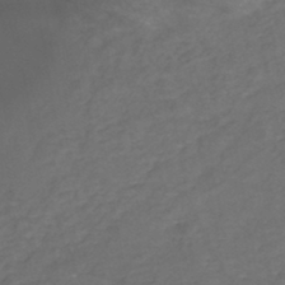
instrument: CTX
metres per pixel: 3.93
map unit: eHh
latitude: -44.0283
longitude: -29.9150
